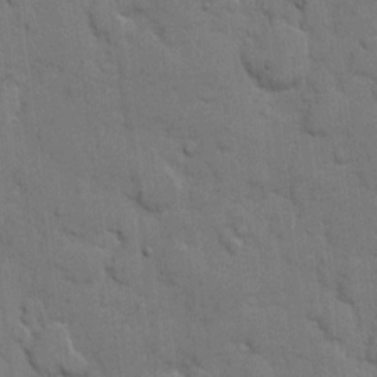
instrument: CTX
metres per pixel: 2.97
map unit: eHh
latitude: 7.9150
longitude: -65.5182
